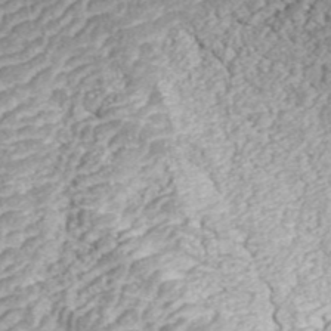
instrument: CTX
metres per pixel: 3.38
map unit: ANa
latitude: 43.8583
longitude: 37.0297
